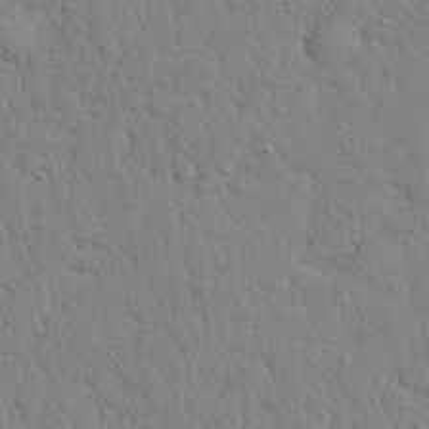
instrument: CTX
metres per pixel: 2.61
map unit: eHh
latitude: 28.2900
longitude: -75.6316
